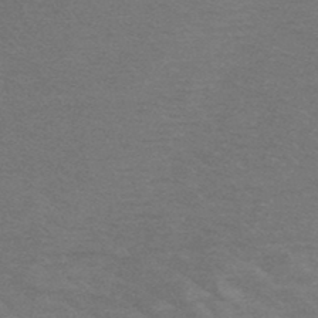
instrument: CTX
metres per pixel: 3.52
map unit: HNb
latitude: -48.1417
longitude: -49.2915
